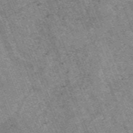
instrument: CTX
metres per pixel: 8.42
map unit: HNb
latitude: -54.5196
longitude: -47.8773
